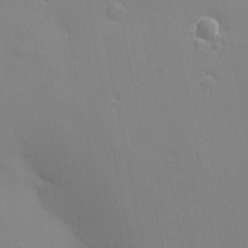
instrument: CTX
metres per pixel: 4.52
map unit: eHh
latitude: -2.8219
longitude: -81.0647
